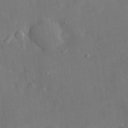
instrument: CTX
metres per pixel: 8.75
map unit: eHh
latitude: 29.8772
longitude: -78.2334
